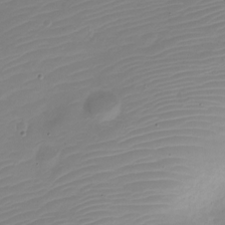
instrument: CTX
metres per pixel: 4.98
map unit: Nve
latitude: -21.6344
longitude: 105.8800
